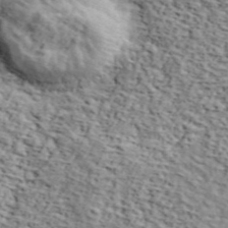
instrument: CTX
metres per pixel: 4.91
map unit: lHvf
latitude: 37.3293
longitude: -87.0458
